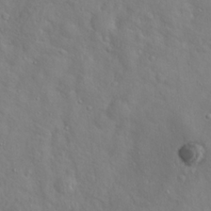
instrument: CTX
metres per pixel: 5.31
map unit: Hto
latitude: 18.4601
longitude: -53.5938
